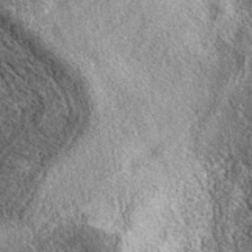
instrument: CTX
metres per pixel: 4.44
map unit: eAb
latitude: 39.1403
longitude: 108.1984
